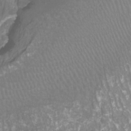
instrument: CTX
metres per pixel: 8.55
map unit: Htu
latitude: -9.9745
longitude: -73.7827
